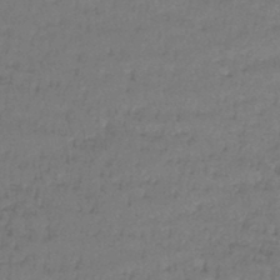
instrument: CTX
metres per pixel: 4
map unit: lHb
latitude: -43.2187
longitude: 58.8785
